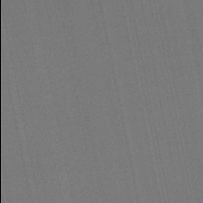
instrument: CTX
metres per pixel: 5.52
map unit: lHb
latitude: -46.3306
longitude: 78.0094
